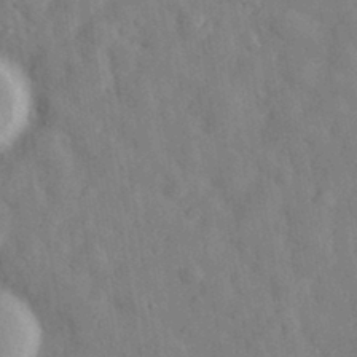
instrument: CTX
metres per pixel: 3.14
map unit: eHh
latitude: 32.4412
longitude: -74.5546
